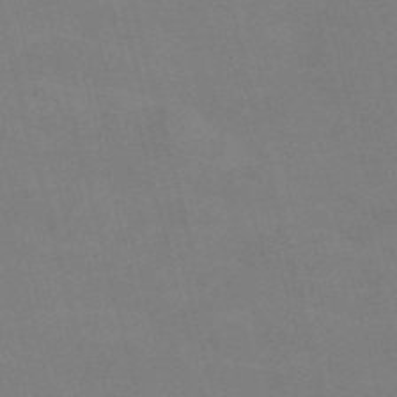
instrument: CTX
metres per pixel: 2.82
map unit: Nve
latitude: -58.0472
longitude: 61.5777
